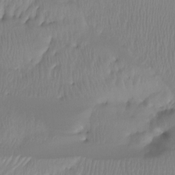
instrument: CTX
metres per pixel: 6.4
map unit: Htu
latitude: -15.1809
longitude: -46.5546
